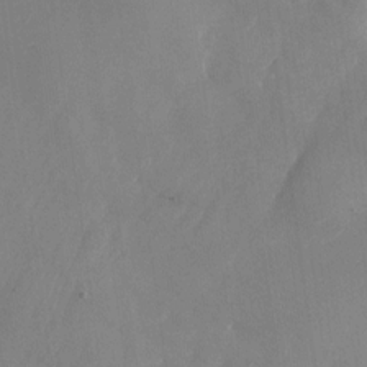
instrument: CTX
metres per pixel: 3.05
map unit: Nhu
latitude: -25.1620
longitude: -70.7435
